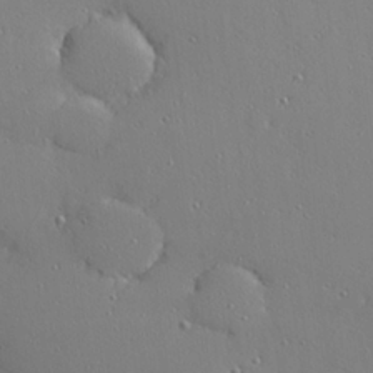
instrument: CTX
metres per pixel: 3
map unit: Hve
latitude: 25.9339
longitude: -92.8380
